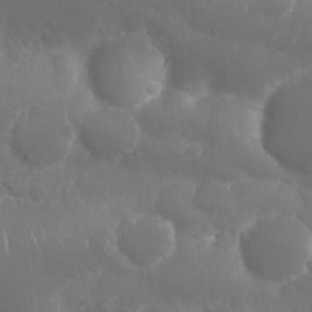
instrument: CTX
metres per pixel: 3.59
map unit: Nhu
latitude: 25.7071
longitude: -61.3292
